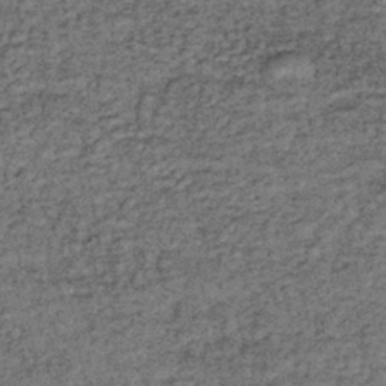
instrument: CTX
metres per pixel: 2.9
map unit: lHb
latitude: -36.4629
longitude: 66.7653
